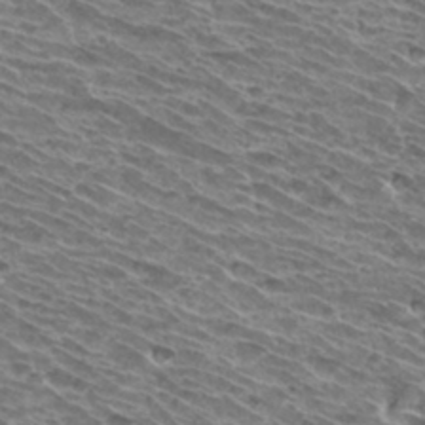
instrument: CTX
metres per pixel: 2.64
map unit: Hto
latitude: 33.0270
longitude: -40.1388
